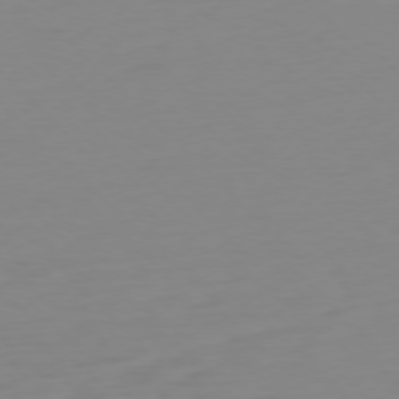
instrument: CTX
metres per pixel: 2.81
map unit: Ap
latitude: -77.3132
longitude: -78.5735
